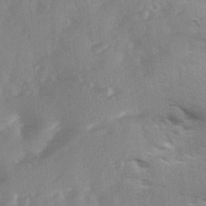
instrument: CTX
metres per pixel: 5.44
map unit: Ave
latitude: 11.3671
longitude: -102.5546
